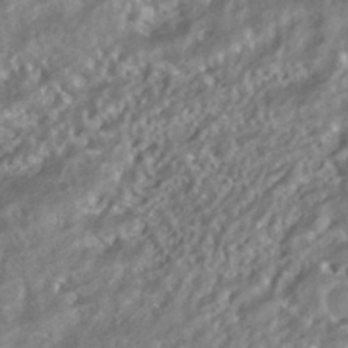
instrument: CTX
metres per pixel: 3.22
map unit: HNhu
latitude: -42.1038
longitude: 103.4077
